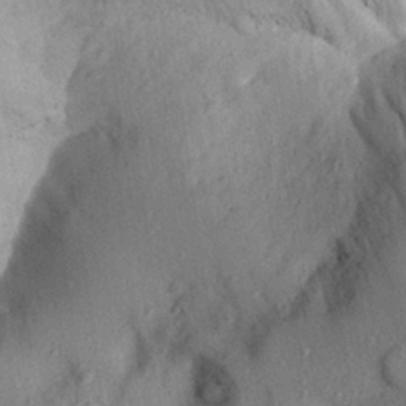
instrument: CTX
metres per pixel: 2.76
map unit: Aa
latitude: 28.6301
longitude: -145.5938
